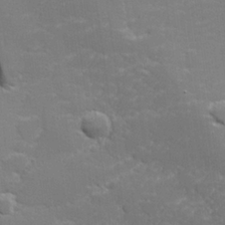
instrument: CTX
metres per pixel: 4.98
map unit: lHvf
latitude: 24.9513
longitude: 142.1983
